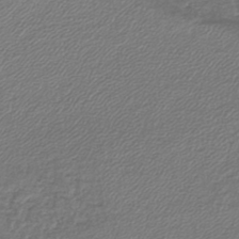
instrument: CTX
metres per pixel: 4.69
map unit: lHb
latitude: -42.4251
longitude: 61.7667
